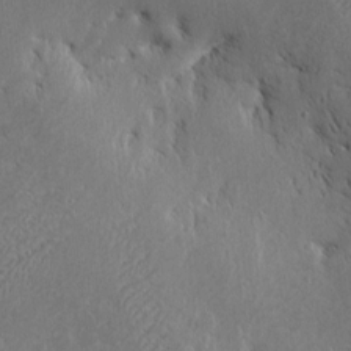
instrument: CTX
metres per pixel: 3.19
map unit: eHh
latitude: 2.4601
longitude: -78.3845
